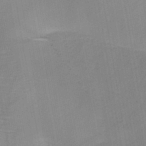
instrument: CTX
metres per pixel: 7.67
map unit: HNb
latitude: -45.1242
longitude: -39.5749
